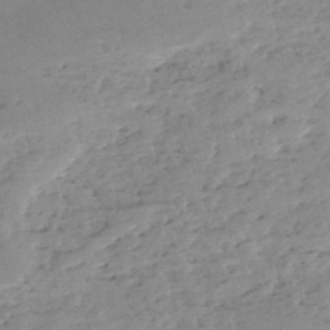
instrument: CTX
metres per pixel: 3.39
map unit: eHh
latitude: -52.5006
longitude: -24.4034
